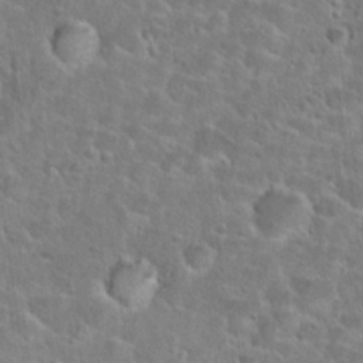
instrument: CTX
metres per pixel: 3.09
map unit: Hto
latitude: 24.9135
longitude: -49.0458
